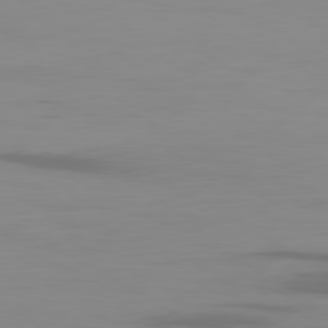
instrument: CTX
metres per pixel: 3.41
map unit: Ap
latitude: -80.1606
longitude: -93.4804
